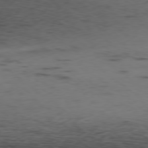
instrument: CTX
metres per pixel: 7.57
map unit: Ap
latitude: -79.1242
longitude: -63.3293
